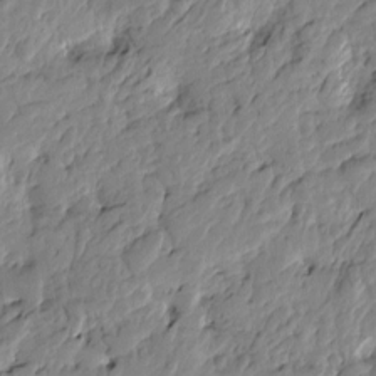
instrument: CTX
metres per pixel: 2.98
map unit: Htu
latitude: -4.1039
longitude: 178.5196
